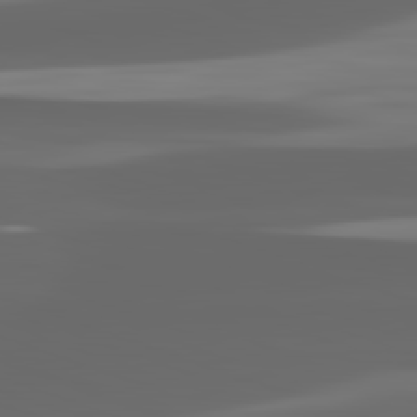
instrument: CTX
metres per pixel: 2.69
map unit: lApd
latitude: 82.7624
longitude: -135.5560
